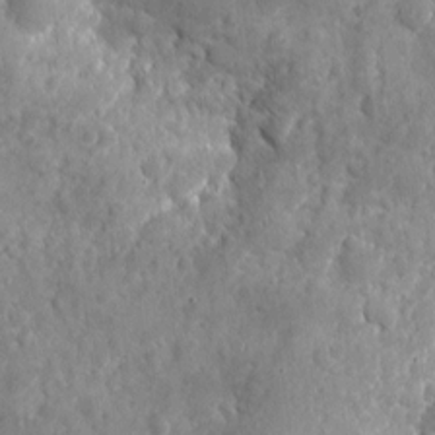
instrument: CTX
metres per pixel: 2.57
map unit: eHh
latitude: 7.7261
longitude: -74.9514
